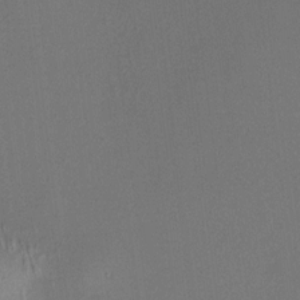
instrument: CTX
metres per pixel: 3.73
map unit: HNhu
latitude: 8.1011
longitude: 14.4062
